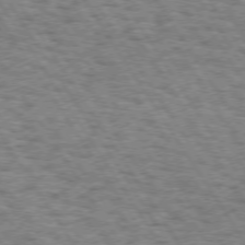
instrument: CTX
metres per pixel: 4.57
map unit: Hpe
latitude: 73.1970
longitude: -130.7436
